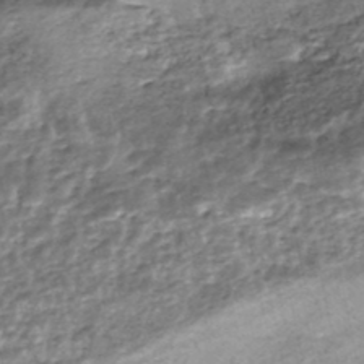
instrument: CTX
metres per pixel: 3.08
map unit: Nhe
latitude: -47.9745
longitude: -171.7827
